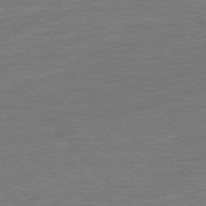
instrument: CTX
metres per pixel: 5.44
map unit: Ap
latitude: -77.0297
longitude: -95.6505
